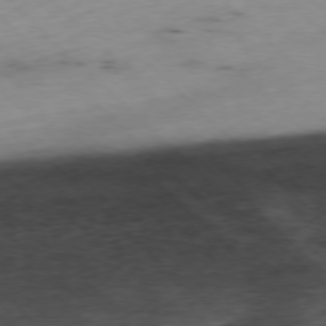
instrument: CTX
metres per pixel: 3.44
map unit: Ap
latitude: -77.5588
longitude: -60.9324
